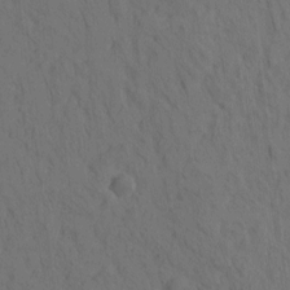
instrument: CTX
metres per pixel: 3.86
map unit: eHh
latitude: -1.3510
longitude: 17.5777
